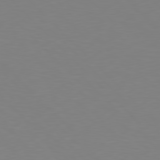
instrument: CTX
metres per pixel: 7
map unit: Hpe
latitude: 77.5560
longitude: -174.7057
